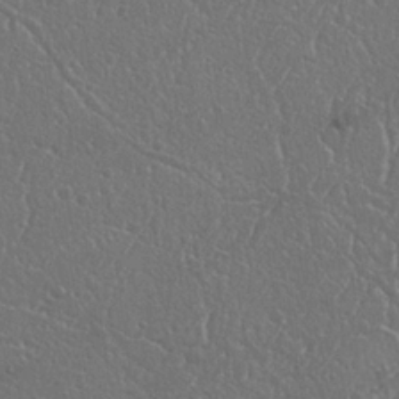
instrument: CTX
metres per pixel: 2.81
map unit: Nhu
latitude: 25.1214
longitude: -59.2537
